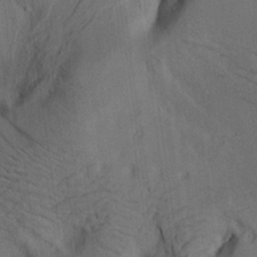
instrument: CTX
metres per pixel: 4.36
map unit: lAa
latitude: 19.3103
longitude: -139.2915
